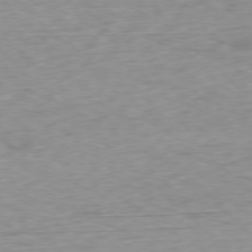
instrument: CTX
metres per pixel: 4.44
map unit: Ap
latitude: -77.5777
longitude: -79.1781
